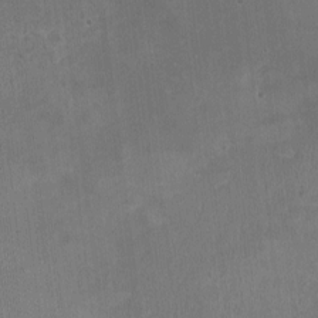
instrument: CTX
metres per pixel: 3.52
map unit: HNhu
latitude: -3.4643
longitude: -3.4804
